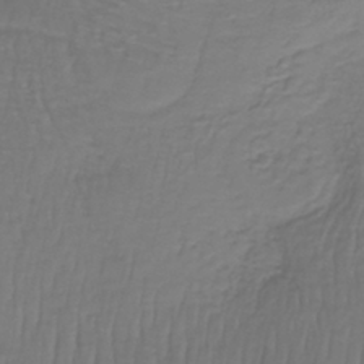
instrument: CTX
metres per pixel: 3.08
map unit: lHb
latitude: -38.3495
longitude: 61.7856
